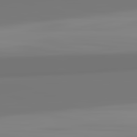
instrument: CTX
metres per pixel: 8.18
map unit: lApd
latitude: 82.4034
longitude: 170.7274
